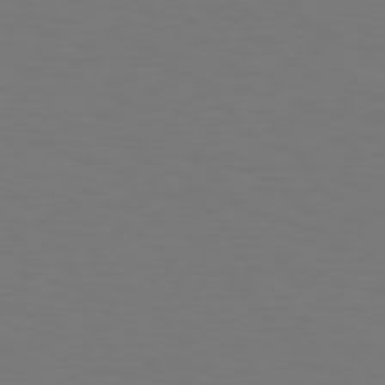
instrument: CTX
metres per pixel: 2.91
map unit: Hpe
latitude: 74.6491
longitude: -123.8772
